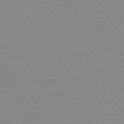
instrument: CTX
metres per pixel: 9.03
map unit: Ap
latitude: -74.5007
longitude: -82.6868
